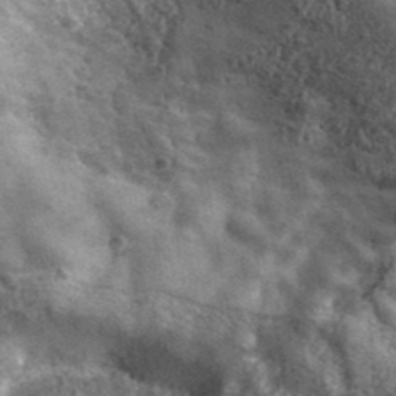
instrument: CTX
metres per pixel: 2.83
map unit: lHvf
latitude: 41.1214
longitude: -90.3656
